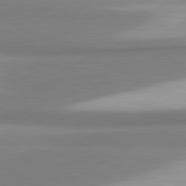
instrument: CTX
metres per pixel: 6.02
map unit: lApd
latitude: 81.3859
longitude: 166.5007
